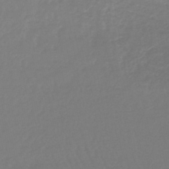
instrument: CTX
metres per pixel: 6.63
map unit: lHb
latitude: -44.3495
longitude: 68.2739
